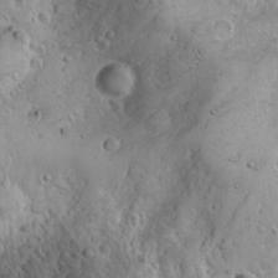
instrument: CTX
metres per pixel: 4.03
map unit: Nhu
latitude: -4.5007
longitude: -86.2333
